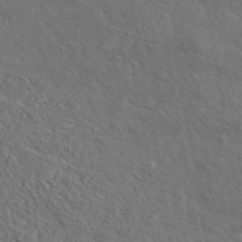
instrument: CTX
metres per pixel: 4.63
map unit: eAb
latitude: 43.5938
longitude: 112.5952
